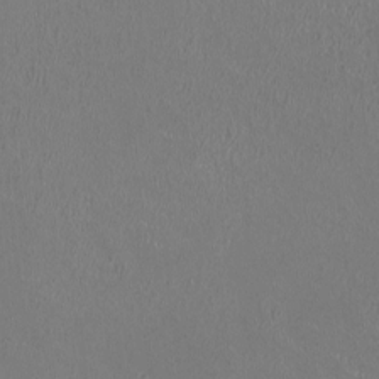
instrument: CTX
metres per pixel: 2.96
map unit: HNhu
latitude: -0.0850
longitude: -1.8772
